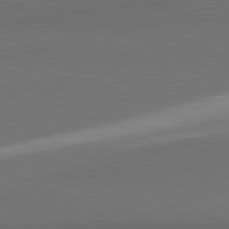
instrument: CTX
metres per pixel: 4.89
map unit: lApd
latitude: 81.4804
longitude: 155.6155
